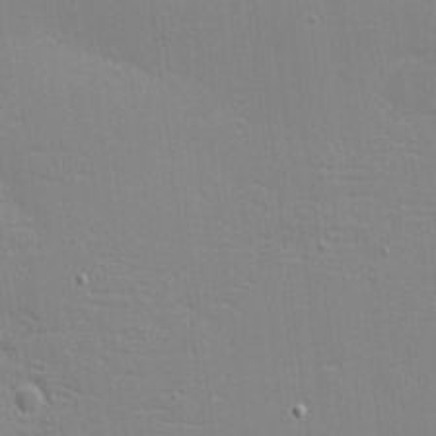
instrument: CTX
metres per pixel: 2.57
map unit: eHh
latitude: -3.5966
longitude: -80.4601
